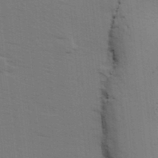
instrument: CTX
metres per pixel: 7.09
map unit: Ave
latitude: 14.1200
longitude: -102.6112
